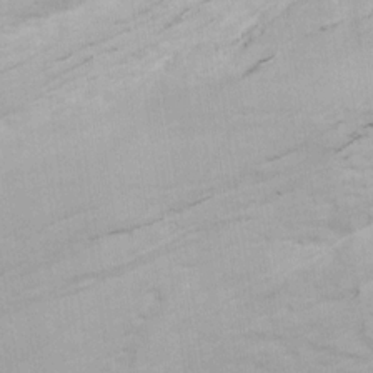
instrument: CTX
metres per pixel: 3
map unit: Ave
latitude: 17.1214
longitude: -138.6490
